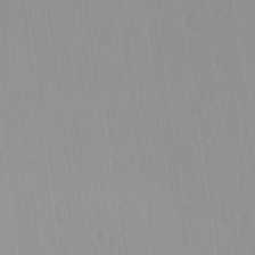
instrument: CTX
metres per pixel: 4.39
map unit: Ave
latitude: -11.0864
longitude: -120.7247
